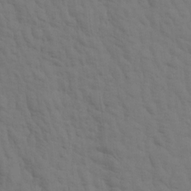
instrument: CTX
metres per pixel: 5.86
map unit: Aa
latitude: 19.5560
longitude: -142.9892
